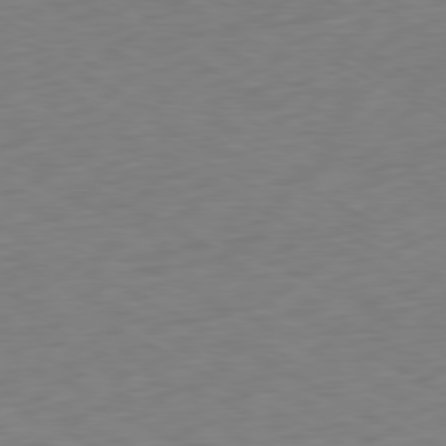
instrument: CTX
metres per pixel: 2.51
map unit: Ap
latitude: -80.4818
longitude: -70.4601
